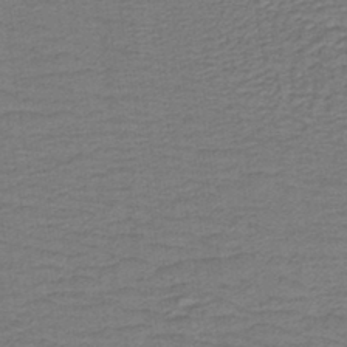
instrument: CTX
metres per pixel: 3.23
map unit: lHb
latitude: -41.7855
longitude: 53.3887
